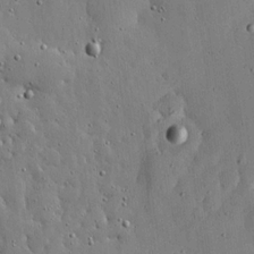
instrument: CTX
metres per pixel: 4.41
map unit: lHvf
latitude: 18.7057
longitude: -114.3278
